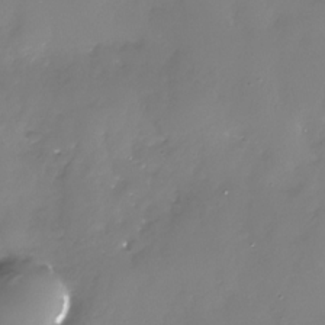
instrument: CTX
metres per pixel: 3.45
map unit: Nhe
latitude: -33.4644
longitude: -88.7247
